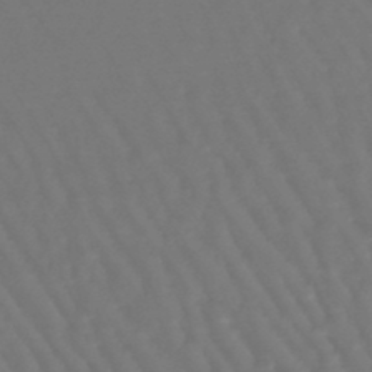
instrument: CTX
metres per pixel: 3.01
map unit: lHb
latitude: -46.1605
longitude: 76.6141
